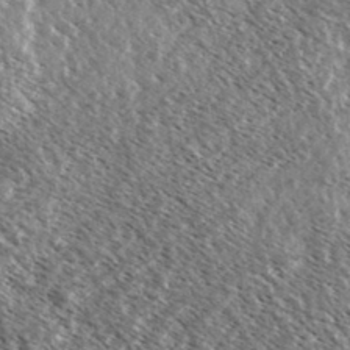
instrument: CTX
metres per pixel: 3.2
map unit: Ave
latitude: 37.2159
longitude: -109.6693
